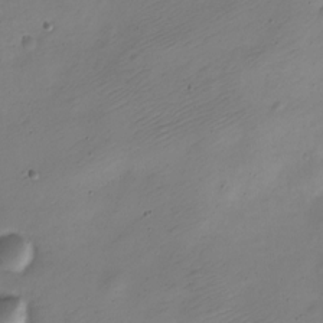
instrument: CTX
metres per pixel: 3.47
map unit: Nve
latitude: -22.7652
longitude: 106.1228
